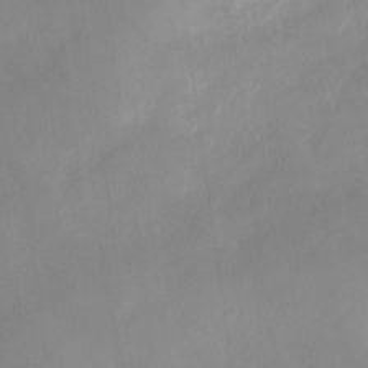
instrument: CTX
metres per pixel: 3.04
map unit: Nhu
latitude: -28.5574
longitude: -63.3482
